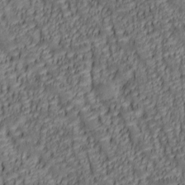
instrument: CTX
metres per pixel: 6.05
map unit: lAa
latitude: 6.4412
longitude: -116.2900
